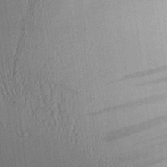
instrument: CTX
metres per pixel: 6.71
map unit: Aa
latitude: 25.7260
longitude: -134.8380
